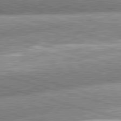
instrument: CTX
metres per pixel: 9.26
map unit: lApd
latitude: 81.4048
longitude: -163.2159
